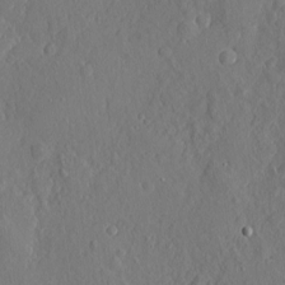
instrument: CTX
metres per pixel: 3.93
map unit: eHh
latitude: 4.4034
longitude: -75.0081
